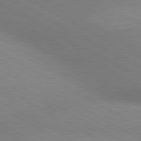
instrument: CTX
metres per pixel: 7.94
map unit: lApd
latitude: 80.3845
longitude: 124.8030
